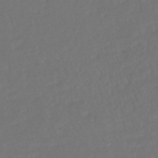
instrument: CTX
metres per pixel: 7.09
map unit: HNhu
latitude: -45.5777
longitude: 103.2754
